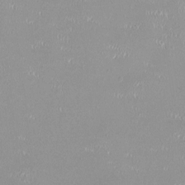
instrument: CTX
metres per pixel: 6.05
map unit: HNhu
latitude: 0.1200
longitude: -2.7813
